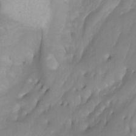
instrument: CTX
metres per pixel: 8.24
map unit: Htu
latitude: -5.0675
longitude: -76.8191
